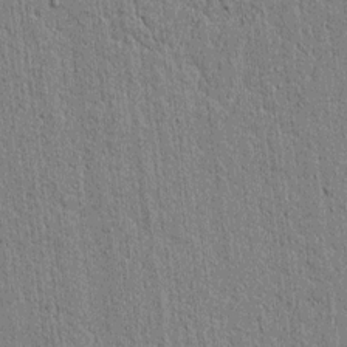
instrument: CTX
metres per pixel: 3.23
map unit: lAvf
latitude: 6.4412
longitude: 164.9353
